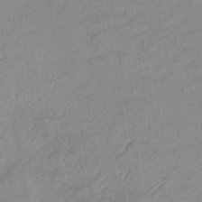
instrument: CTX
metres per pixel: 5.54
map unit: lHb
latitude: -33.7667
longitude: 71.9178
